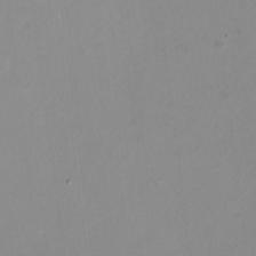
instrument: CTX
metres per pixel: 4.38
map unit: HNhu
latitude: -0.2551
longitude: -4.7813
